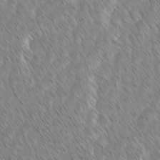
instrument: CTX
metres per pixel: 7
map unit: lAvf
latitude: -1.5022
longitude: -113.9717
